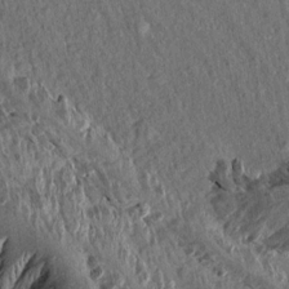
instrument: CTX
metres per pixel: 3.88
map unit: Aa
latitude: 14.5357
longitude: -144.3089
